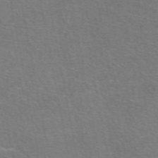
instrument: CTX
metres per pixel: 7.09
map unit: eAb
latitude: 50.5356
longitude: 105.0675
